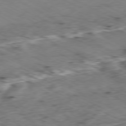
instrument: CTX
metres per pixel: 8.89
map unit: Ap
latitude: -79.3509
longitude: -68.7624
